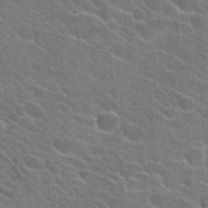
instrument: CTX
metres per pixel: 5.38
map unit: Hto
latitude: 25.1592
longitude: -36.6680
